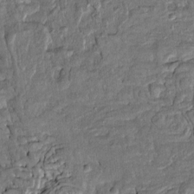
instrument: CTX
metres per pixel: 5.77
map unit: Htu
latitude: -3.5777
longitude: 151.4832
